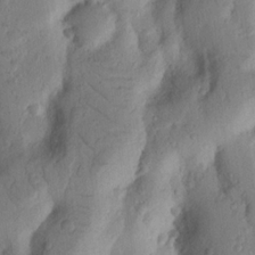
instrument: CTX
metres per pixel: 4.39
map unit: Nhu
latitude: 18.3656
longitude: -76.5545
